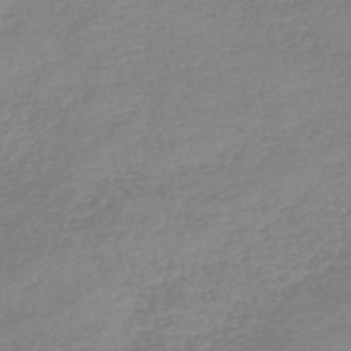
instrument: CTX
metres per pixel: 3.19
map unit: lHb
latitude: -44.3495
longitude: 71.9745
